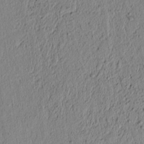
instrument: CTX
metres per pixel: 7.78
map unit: lAvf
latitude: 7.1970
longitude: 163.9745
